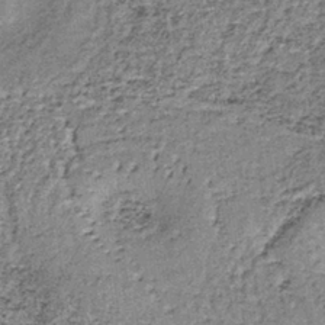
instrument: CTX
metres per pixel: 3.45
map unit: lHb
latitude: -37.9178
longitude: 65.2565
